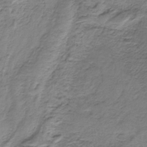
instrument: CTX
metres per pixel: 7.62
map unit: HNb
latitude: -35.3888
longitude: 58.0849
